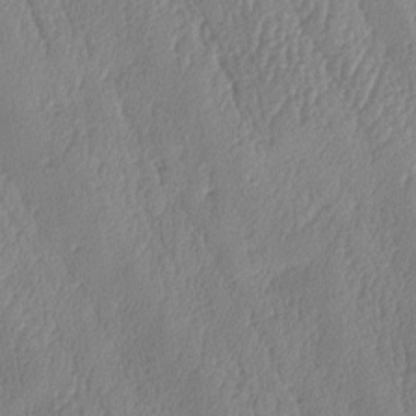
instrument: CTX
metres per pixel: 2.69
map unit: lAa
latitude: -8.1795
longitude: -129.0458
